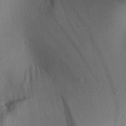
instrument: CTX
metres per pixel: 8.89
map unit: Aa
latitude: 25.6882
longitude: -143.7450
